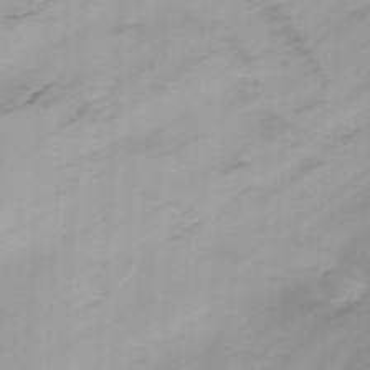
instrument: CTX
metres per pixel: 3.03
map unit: ANa
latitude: 41.5749
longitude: 33.8423
